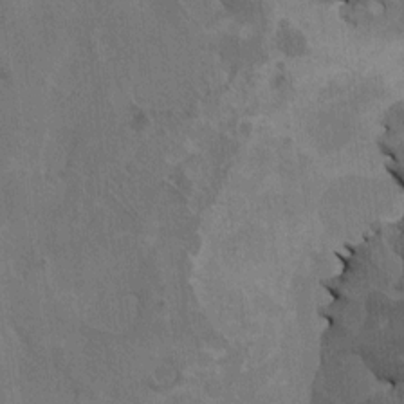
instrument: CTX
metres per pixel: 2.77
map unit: HNhu
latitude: 4.5546
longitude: 7.3509
